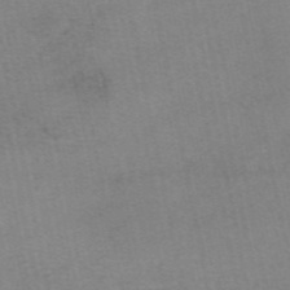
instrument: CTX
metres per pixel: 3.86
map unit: eAb
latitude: 48.2522
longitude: 103.4832
